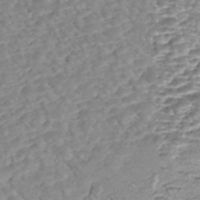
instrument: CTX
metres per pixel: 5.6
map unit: Nhe
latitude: -47.6344
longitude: -171.9528
